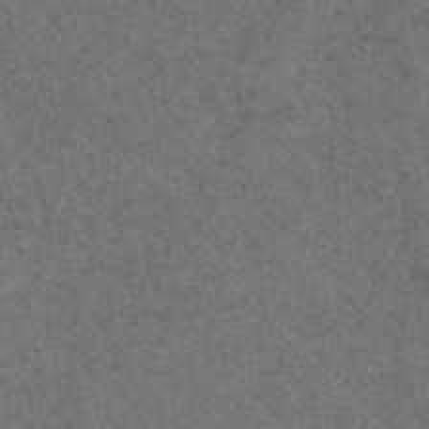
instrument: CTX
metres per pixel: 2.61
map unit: eAb
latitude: 46.6680
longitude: 118.2928
